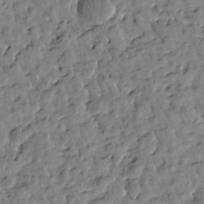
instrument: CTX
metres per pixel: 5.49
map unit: Htu
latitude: 1.3481
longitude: -179.4616
